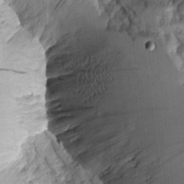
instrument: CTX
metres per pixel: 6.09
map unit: Aa
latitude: 9.9528
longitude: -127.2915
